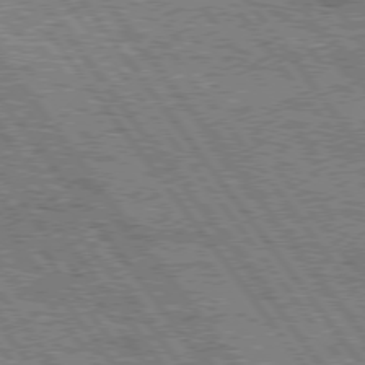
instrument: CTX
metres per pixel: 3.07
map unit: Hpe
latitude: 75.5749
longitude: -152.2901
